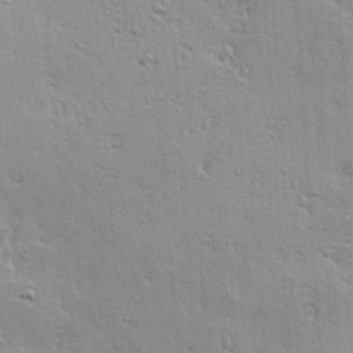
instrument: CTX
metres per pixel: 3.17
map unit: Hve
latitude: 23.2726
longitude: -97.0647
